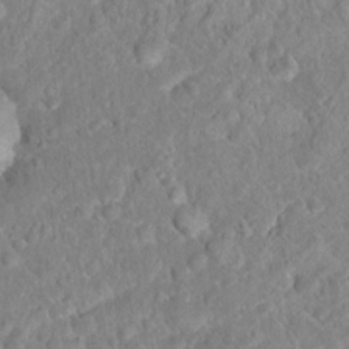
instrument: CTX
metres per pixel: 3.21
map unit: Hto
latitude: 16.2523
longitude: -41.3292
